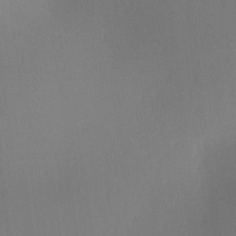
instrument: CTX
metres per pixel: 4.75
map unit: Ave
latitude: 2.1766
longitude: -115.5371
